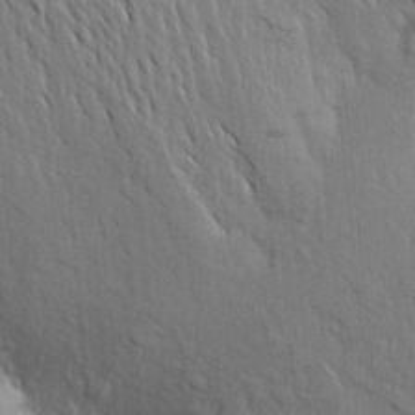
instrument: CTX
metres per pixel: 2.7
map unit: Aa
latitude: 19.9150
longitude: -149.6316
